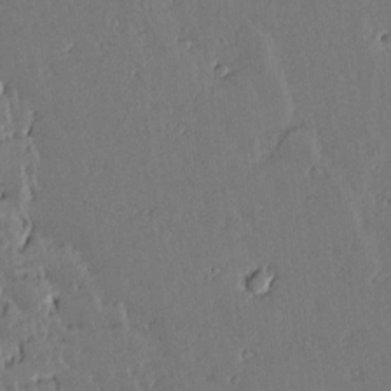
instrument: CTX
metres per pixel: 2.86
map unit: lAvf
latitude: 15.3671
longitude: -127.2915
